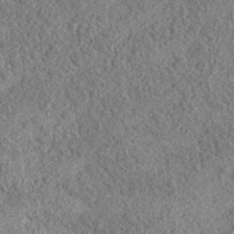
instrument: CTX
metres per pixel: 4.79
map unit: eAb
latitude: 37.2537
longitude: 112.2929
